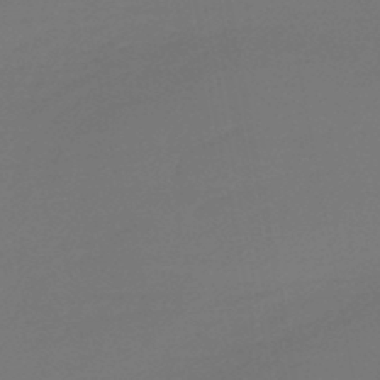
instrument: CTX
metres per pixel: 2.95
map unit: eHb
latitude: -47.3509
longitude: 88.7652
